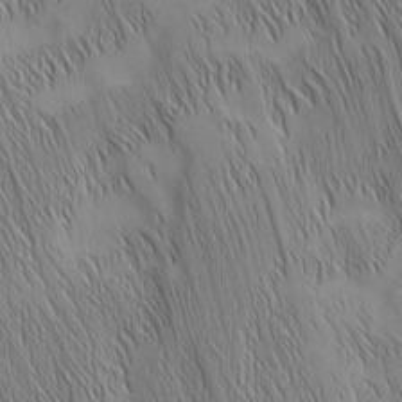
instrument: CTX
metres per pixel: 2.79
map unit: Nhu
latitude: -5.8800
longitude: -151.8016
